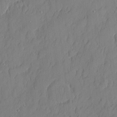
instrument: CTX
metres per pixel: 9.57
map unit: eHh
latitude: 4.8569
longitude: -76.3467
